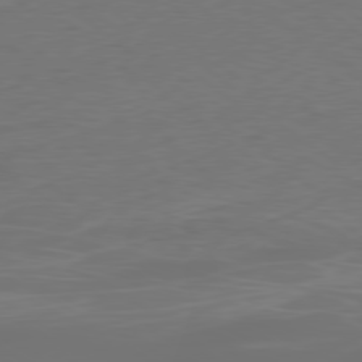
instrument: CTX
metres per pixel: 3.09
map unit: Ap
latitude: -80.2173
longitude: -70.2900
